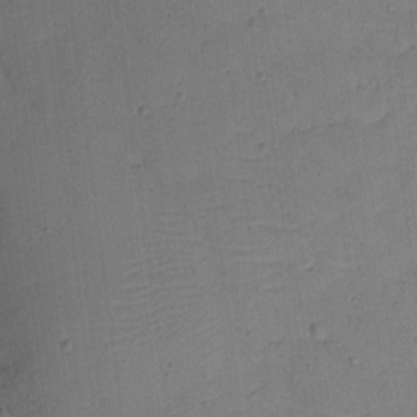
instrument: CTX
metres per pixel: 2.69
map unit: eHh
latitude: 8.7624
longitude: -72.3090
